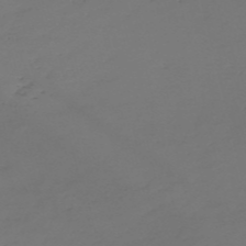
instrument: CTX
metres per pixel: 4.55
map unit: eHh
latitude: -54.9731
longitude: -91.4993
